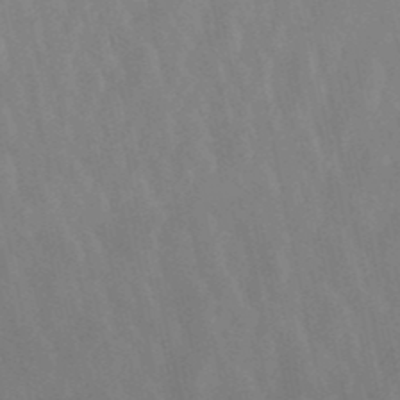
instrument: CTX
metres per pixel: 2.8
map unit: lHb
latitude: -49.3699
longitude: 70.6141
